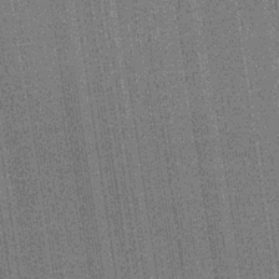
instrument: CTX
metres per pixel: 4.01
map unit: lHb
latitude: -35.0864
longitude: 63.0486
